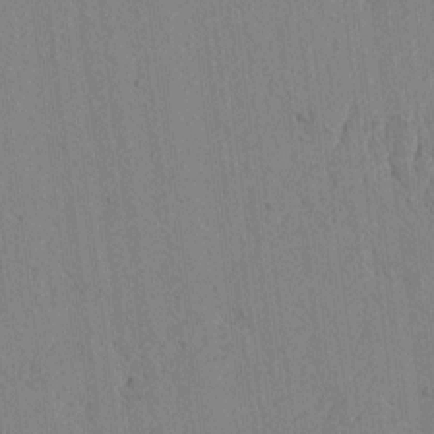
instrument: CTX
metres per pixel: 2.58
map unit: lAvf
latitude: 6.7057
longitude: 167.7100
